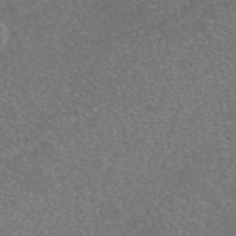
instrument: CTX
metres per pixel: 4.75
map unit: eAb
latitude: 47.0648
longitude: 115.3509
